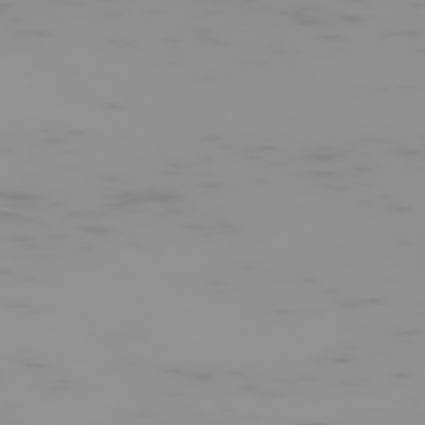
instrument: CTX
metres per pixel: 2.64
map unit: Hpe
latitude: -74.8408
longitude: 7.0864
